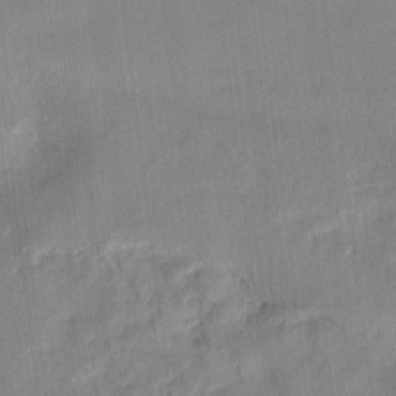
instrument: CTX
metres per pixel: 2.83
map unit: lAvf
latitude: 7.6694
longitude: 165.8801
